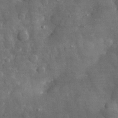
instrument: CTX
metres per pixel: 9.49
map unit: eHh
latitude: 31.5371
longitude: -70.5546
